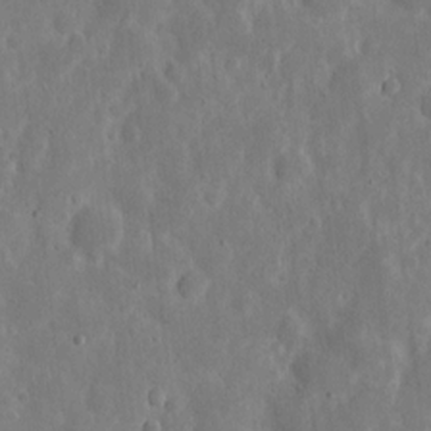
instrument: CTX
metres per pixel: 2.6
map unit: eHh
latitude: 7.1781
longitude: -70.5357
